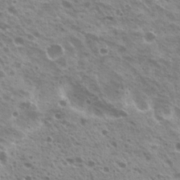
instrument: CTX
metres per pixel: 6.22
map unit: Hto
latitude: 22.8380
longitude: -31.5560
